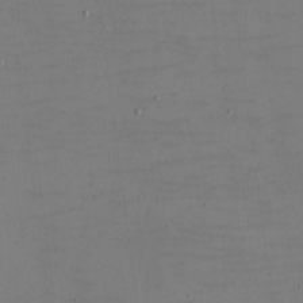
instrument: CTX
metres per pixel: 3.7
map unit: eHh
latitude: -5.2565
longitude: -82.3089
